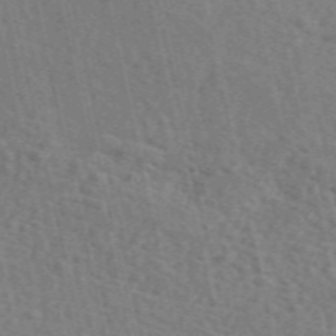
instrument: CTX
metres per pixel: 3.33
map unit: eAb
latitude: 51.4993
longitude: 113.7478
